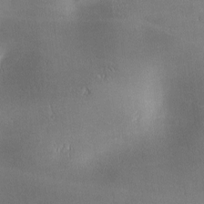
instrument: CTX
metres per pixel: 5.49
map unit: lAa
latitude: 1.0458
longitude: -116.8758
